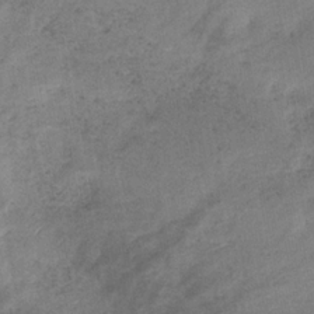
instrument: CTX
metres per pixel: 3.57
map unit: HNb
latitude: -32.3307
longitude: 62.0094
